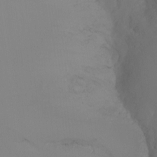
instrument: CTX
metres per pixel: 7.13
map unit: Nhu
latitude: -15.5588
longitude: -50.7246
